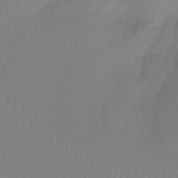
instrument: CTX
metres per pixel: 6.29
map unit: Htu
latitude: -13.8989
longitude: -49.8205
